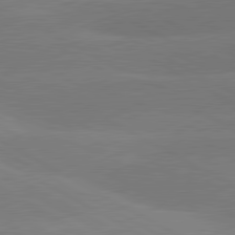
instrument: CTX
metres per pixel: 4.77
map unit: lApd
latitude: 80.9703
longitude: -152.7813
